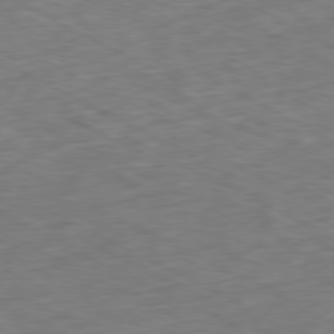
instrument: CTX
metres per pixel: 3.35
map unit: Ap
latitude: -79.7099
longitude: -68.3656
